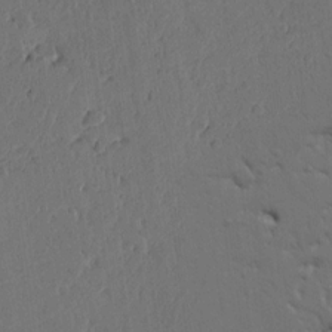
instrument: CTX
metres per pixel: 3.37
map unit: Ht
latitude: 10.1956
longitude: -77.6127
